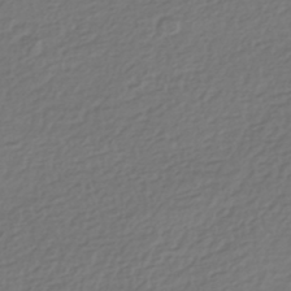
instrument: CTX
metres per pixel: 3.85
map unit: HNhu
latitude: -43.6343
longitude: 97.2187
